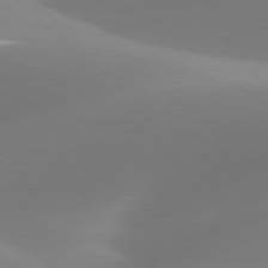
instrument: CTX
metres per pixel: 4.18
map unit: lApd
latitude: 78.1389
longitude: -50.9513
